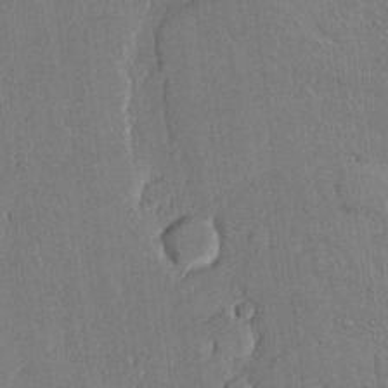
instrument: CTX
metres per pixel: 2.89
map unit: lHvf
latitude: 20.6680
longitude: 146.5762
